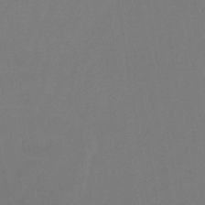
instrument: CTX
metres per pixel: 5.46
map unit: lHb
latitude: -45.1998
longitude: 56.6329
